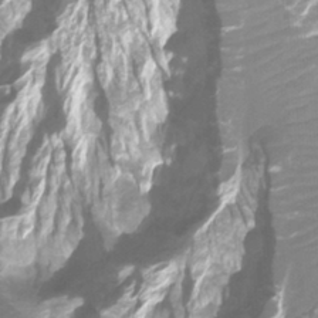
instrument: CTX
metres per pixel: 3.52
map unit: Htu
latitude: -10.2173
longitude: -73.7072
